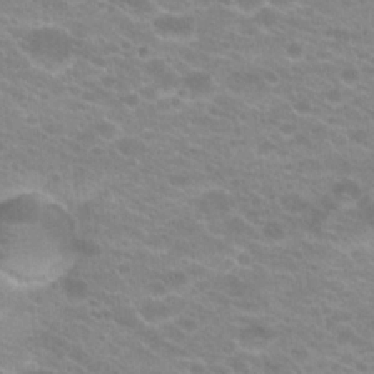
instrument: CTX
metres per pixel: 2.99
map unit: Hto
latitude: 20.4979
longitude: -37.3104
